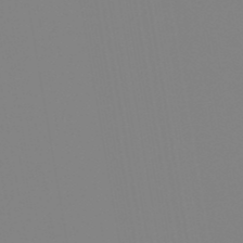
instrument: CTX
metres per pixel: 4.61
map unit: lHb
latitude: -49.4455
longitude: 74.3685
